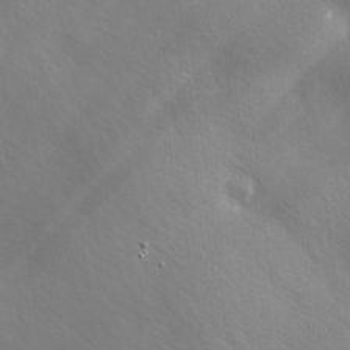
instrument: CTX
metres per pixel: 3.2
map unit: Ave
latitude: 1.5938
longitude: -113.1781
